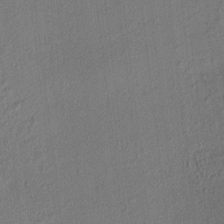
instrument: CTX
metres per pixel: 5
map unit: HNhu
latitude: 7.6694
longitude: 15.3888
